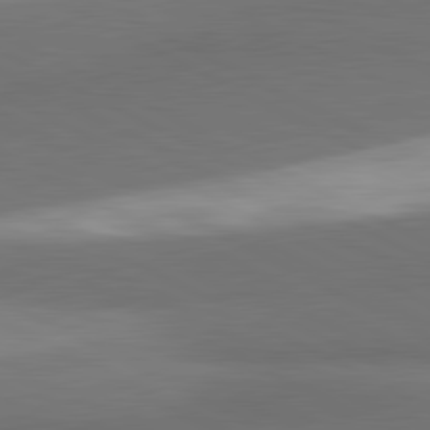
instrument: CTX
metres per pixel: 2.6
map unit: lApd
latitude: 81.5371
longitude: 155.4077
